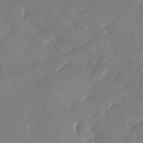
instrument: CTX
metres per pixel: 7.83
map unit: Nhu
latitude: -29.6155
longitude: -73.0459
